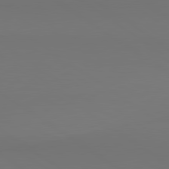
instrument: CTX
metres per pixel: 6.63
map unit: lApd
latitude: 80.8002
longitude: 152.9730
